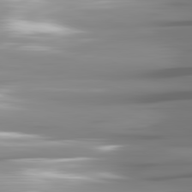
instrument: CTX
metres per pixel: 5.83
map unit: lApd
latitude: 81.8205
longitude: -142.4601
